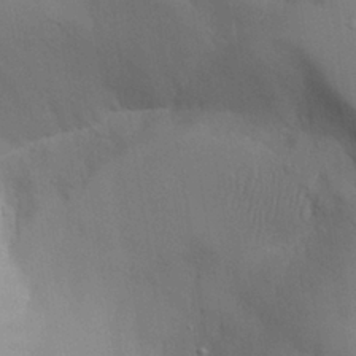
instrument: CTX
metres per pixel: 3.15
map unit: Aa
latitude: 27.8206
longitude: -132.4979
